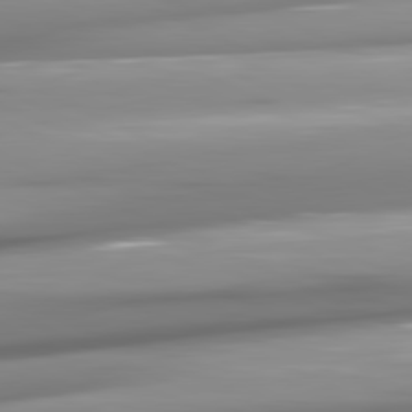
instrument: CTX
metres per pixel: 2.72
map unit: lApd
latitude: 81.6505
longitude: -146.1389
